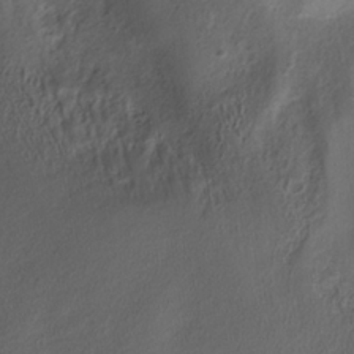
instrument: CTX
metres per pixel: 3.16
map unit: ANa
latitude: -37.8800
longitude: 94.6518
